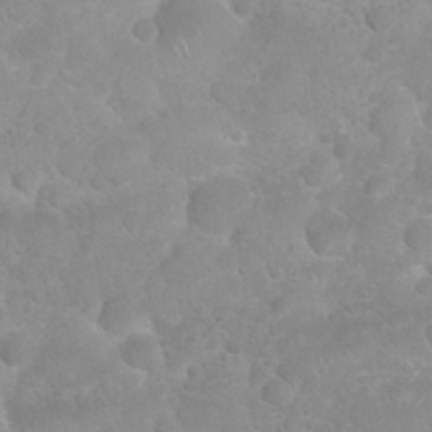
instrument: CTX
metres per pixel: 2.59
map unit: Nhu
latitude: 26.6680
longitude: -63.6505
